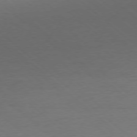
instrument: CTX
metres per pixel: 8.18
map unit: Ap
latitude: -78.1605
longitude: -98.3467
